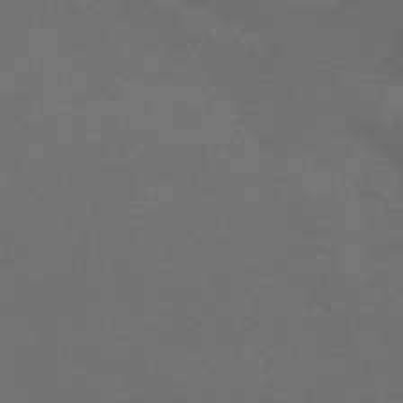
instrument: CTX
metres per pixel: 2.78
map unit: HNb
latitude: -49.4833
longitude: -45.8961
